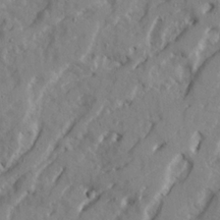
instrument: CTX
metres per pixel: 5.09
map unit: Ave
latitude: 22.7435
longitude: -132.1200
